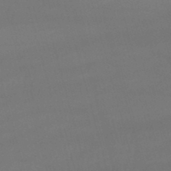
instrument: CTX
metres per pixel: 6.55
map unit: lHb
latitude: -47.6344
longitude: 63.3509
